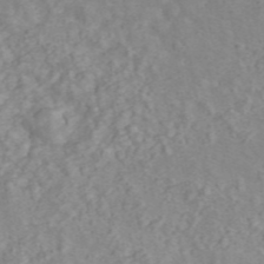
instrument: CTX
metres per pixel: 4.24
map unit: ANa
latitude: 46.0444
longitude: 24.0661
